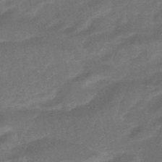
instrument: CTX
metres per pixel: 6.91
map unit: HNhu
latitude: -45.6344
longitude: 91.1243
